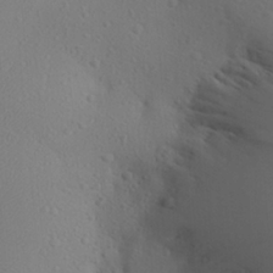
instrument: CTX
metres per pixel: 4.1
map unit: Aa
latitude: 25.2914
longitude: -146.6113
